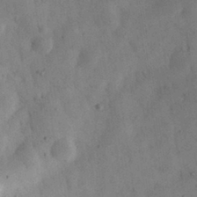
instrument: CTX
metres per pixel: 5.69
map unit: eHh
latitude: 30.9892
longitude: -73.3860
